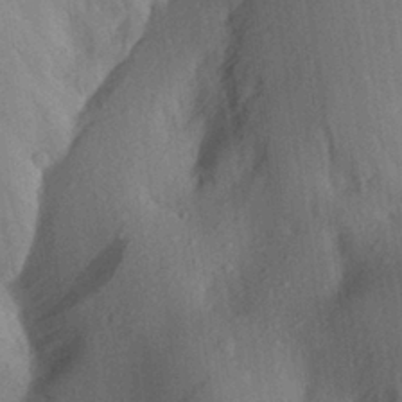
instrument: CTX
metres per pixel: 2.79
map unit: Aa
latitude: 27.7261
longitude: -145.5560
